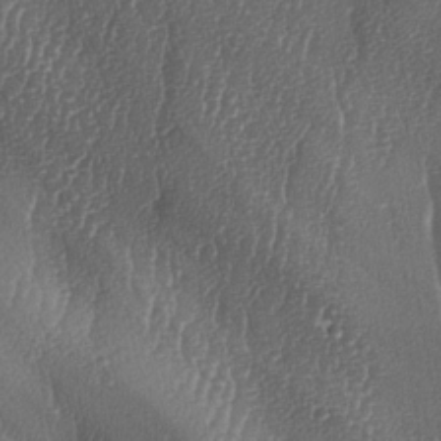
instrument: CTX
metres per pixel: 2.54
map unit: lAa
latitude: -7.4076
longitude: -129.2159
